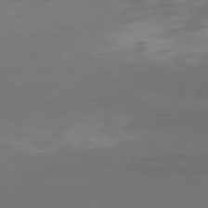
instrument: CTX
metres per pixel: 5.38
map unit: Hpe
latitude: 77.5749
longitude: -169.1592
